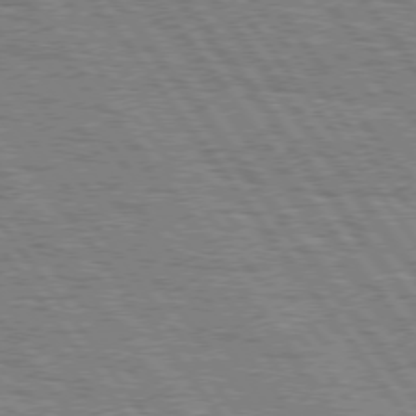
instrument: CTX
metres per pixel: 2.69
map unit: Hpe
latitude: 75.1025
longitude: -152.4412
